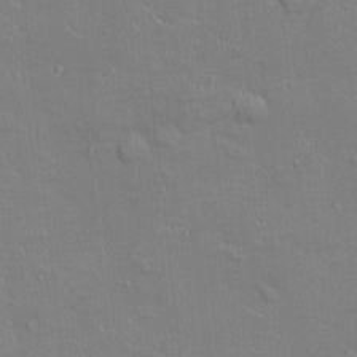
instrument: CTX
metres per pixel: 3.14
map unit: Ht
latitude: -4.5951
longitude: -14.5546
